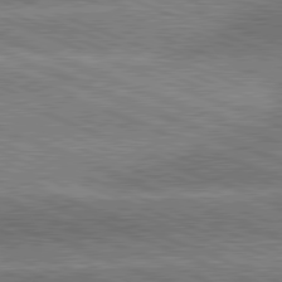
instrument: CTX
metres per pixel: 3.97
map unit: lApd
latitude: 81.2726
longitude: -162.5168
